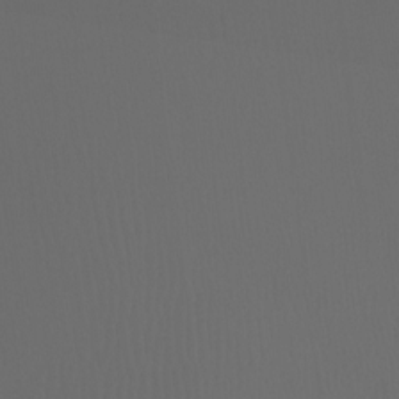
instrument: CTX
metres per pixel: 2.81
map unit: Ht
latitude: -7.2187
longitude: -31.8395
